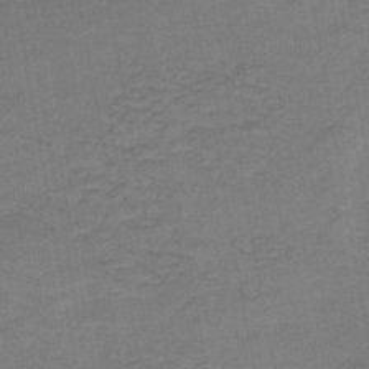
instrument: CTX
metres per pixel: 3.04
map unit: HNb
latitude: -45.3888
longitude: 52.2550
